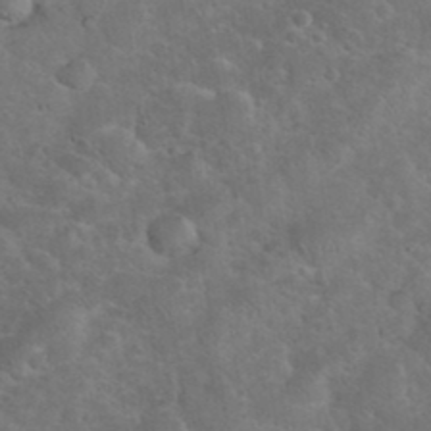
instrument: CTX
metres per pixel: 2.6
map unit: eHh
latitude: 36.5924
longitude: -66.2711
